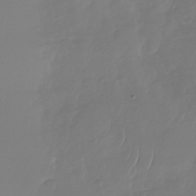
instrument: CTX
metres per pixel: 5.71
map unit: Nhu
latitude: -29.7667
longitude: -59.2348
